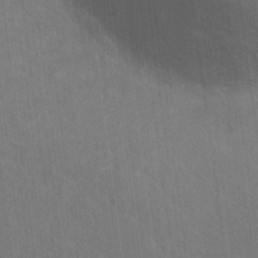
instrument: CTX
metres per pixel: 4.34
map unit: Hto
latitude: 14.8947
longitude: -36.0255
